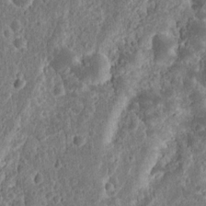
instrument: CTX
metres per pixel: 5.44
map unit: Nhu
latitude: 13.2915
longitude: -74.0444
